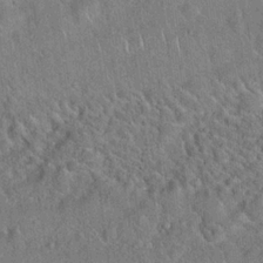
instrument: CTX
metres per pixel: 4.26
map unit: Hto
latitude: 19.4615
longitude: -52.3845
